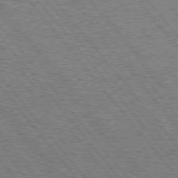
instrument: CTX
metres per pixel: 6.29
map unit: Hpe
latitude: 75.8205
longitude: -156.8946
